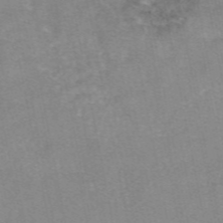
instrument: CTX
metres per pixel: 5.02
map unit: eAb
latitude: 48.2145
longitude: 103.6344
